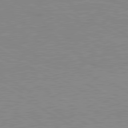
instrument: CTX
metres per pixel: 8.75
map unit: lApd
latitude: 80.1011
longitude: 122.3118
